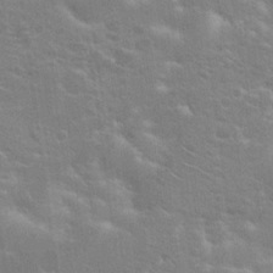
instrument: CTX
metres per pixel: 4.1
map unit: Hto
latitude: 20.4979
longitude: -39.8961
